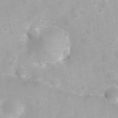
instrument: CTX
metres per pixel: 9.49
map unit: eHh
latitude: 25.0458
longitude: -63.3104
